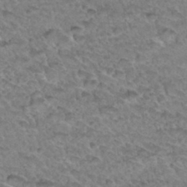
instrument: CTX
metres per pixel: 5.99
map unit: Hto
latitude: 34.3656
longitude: -48.1578
